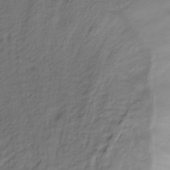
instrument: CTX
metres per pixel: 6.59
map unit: Hve
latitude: -30.4062
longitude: 89.9745
